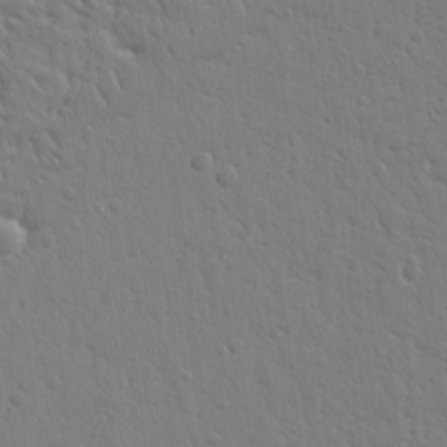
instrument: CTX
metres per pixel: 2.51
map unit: Ht
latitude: 9.5560
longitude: -77.4615
